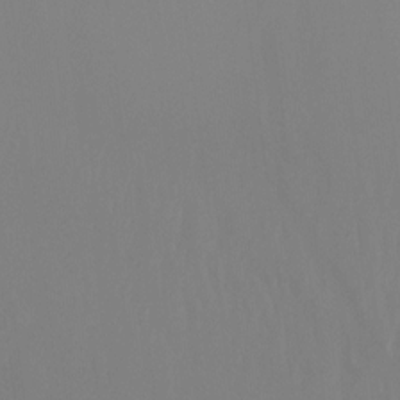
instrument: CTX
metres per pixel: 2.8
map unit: Ht
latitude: -14.9353
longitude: -50.0822
